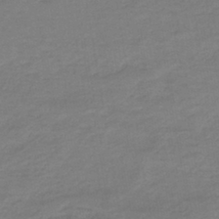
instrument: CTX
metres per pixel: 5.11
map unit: HNb
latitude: -42.0849
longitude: 51.2376
